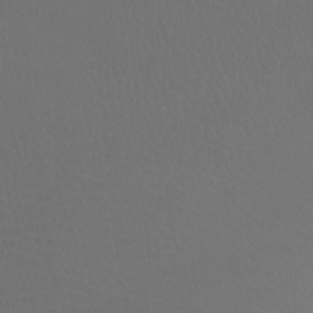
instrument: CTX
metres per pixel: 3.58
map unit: Ht
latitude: -7.2943
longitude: -32.0633
